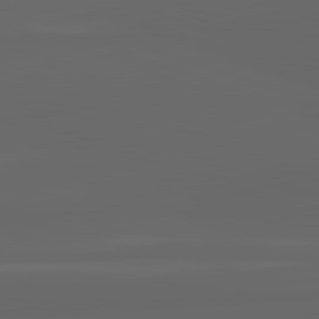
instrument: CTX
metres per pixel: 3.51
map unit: lApd
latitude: 82.1011
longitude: -169.4993
